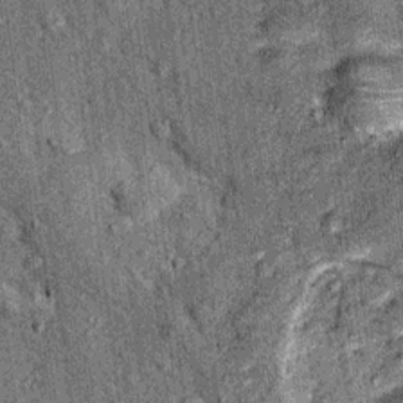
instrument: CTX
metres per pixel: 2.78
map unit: Nhu
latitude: 15.9339
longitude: -32.1766
